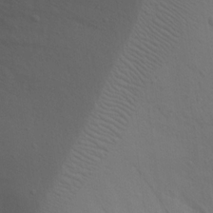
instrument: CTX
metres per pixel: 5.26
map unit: Nhu
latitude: 19.2915
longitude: -73.7261
